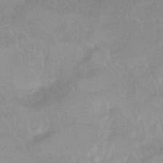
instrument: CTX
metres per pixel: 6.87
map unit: Ht
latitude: 6.1578
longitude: -29.9717
